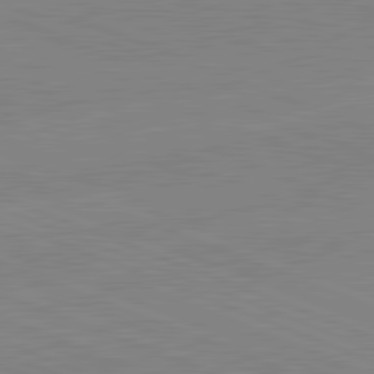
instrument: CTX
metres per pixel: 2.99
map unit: lApd
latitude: 81.8016
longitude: -157.7449
